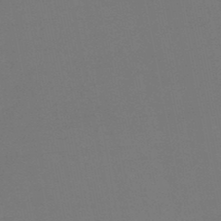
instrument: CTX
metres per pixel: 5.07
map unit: lHb
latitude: -46.4629
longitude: 68.7652
